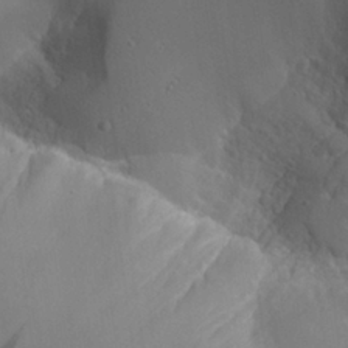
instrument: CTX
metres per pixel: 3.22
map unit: Aa
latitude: 26.1578
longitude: -128.1011
